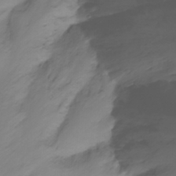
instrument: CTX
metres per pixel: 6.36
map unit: Nhu
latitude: -12.2551
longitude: -62.6491
